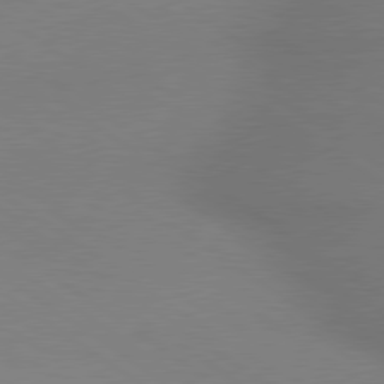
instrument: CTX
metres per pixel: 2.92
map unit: lApd
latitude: 79.3293
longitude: 178.5196
